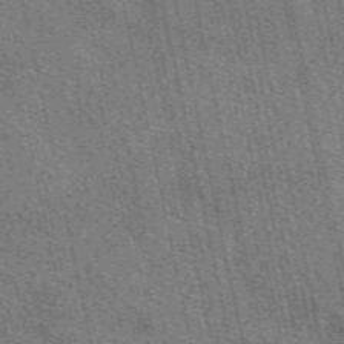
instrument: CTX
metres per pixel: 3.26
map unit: eAb
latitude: 51.3103
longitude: 114.3684
